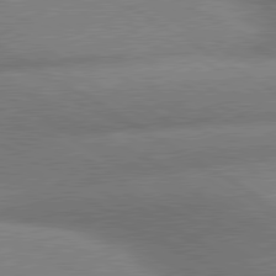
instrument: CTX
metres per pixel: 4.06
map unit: lApd
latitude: 80.4412
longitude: -162.2523
